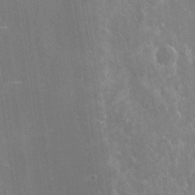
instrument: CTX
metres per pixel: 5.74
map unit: Nhu
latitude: -28.8219
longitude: -80.3845
